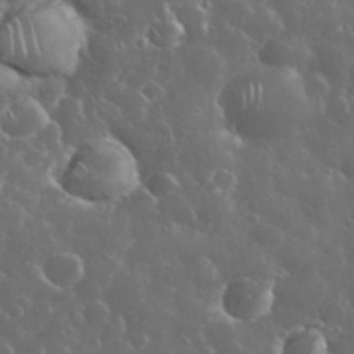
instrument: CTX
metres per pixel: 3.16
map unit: eHh
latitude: 34.2522
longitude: -61.3670
